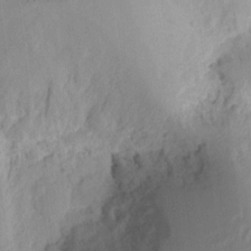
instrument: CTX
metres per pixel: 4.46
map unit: Ht
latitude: 9.1781
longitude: -74.9325
